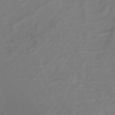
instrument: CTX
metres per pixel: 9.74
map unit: lHb
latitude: -35.6344
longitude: 64.1795
